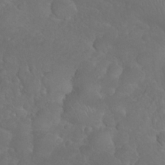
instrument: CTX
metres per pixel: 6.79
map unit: Nhu
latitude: 26.8569
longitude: -65.0836
